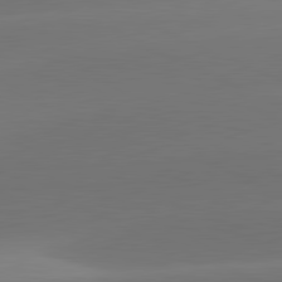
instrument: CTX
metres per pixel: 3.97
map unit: lApd
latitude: 81.5938
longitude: -160.0444
